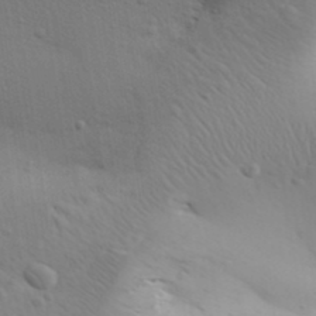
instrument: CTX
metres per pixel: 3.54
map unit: Aa
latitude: 31.6127
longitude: -146.2901
